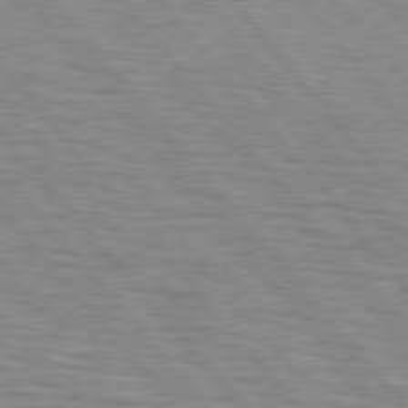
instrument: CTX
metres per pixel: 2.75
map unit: lApd
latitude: 76.2144
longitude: -76.3089
